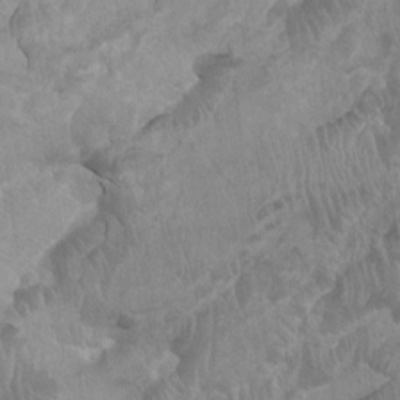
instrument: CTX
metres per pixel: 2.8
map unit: Ht
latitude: -2.1227
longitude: -17.1592
